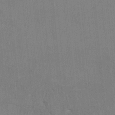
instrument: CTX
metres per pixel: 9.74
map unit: HNhu
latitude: 4.0255
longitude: -7.2915
